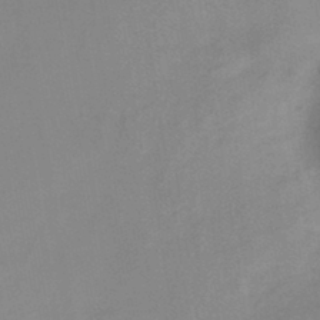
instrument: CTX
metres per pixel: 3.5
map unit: HNb
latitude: -43.9556
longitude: -39.6505
